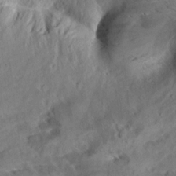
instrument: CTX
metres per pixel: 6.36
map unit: Aa
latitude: 9.9339
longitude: -139.9528
